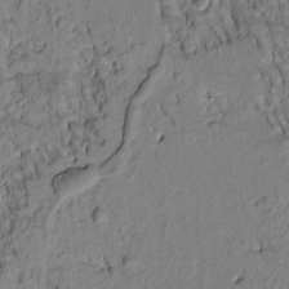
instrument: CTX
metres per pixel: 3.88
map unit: Htu
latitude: -2.6140
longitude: 172.1795
